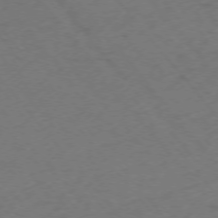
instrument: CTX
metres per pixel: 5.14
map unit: Ap
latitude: -75.7100
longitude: -70.5357
